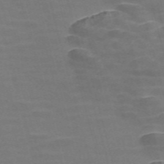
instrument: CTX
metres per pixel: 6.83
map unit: Nve
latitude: -57.7477
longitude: 65.6155
